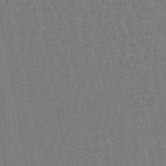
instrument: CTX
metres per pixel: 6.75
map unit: lHb
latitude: -47.4076
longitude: 80.2551
